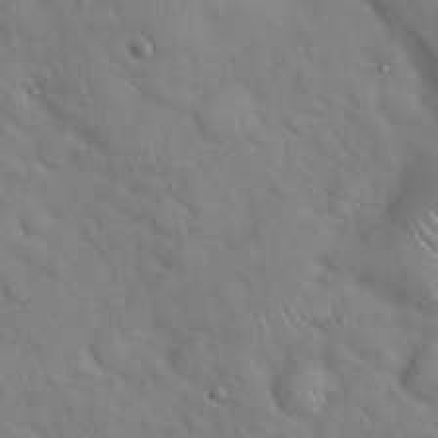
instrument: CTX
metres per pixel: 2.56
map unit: Hto
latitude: 19.0647
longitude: -53.6316
